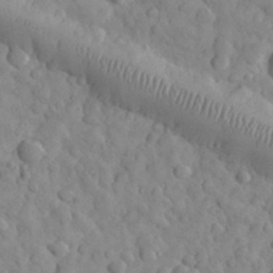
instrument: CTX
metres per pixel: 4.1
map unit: eHh
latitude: 31.8584
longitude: -68.2334
